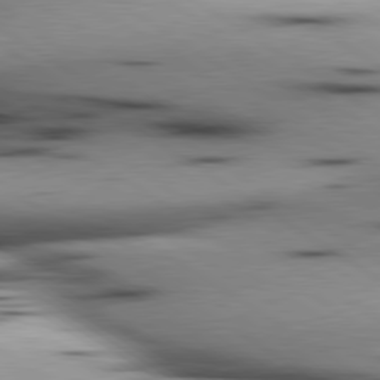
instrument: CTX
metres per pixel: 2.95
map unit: lApd
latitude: 80.1767
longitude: 161.5588
